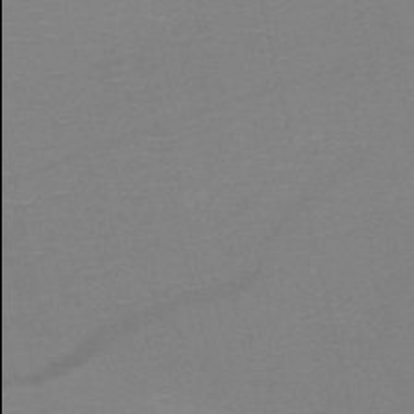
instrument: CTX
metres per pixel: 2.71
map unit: HNb
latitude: -51.3510
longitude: -45.9906
